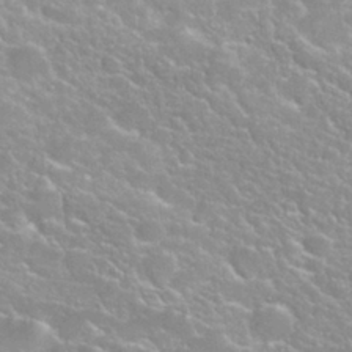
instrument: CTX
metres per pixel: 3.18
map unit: Nhu
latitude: 27.8583
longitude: -51.4993
